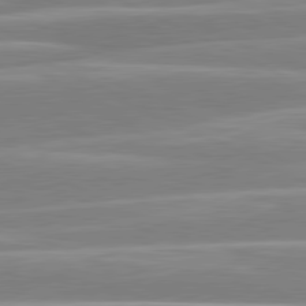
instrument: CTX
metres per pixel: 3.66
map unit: lApd
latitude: 80.8191
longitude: -130.7247
